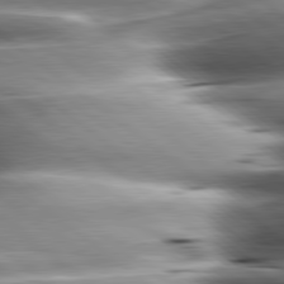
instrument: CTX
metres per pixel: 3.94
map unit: lApd
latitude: 80.4034
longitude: -143.8961
